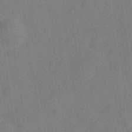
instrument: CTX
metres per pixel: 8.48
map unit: Hve
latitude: -28.1039
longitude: 92.8408
